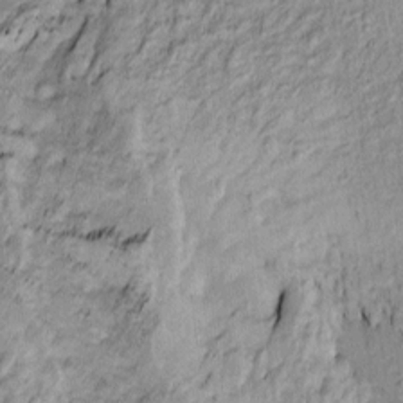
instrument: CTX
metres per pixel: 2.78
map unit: Htu
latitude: -9.6722
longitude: 177.4643
